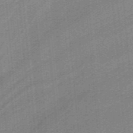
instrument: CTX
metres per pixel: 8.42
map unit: HNb
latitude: -38.1795
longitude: 53.8800
